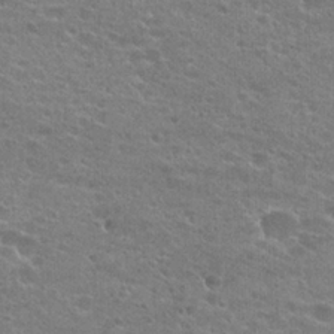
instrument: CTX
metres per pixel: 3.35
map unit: Hto
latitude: 23.3671
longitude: -43.5560
